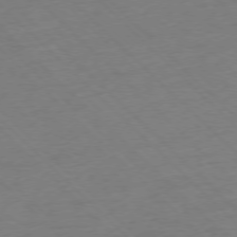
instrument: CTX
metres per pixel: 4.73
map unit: Ap
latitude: -77.0675
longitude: -57.7827
